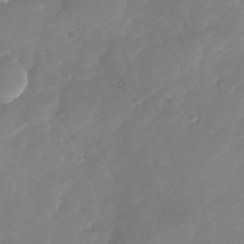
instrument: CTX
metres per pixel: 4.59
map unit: Nhu
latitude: -26.9919
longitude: -60.8002
